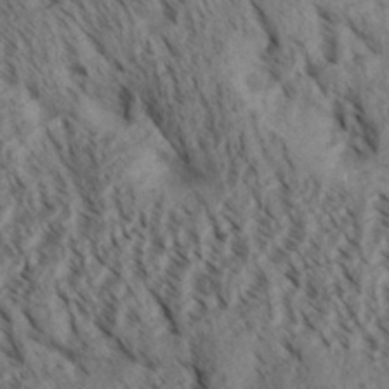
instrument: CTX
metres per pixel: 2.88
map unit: Aa
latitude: 30.8758
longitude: -138.4412
